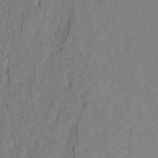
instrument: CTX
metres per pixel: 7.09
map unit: Aa
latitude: 21.1403
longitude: -140.9324
